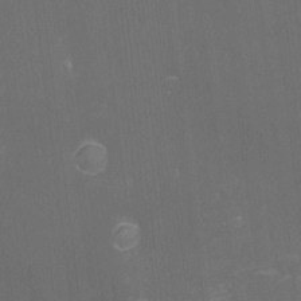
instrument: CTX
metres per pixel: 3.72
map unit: eHh
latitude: -1.7289
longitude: -79.9339
